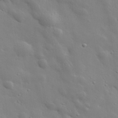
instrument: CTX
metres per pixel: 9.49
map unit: lHvf
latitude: 33.8583
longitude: -81.8772
